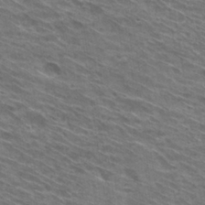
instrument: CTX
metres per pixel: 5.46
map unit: Hto
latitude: 30.3845
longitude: -44.8380
